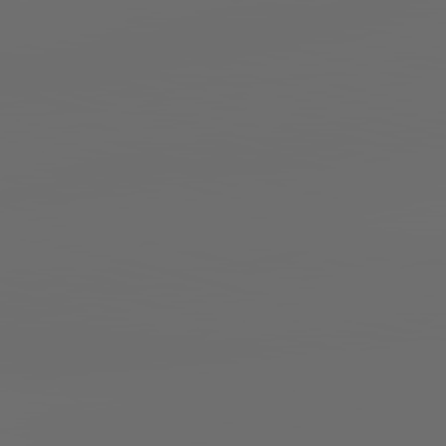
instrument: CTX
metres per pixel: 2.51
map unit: lApd
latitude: 83.7071
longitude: -128.4790
